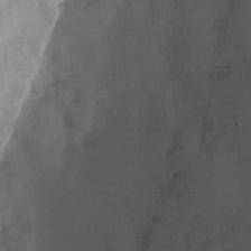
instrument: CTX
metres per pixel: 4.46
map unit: Nhu
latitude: -29.5588
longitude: -63.4049
